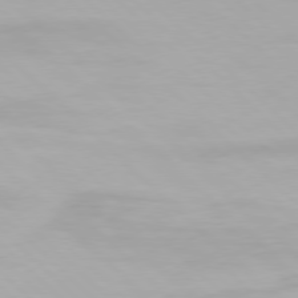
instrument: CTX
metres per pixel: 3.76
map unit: Hpe
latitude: 77.3103
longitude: -164.9325
